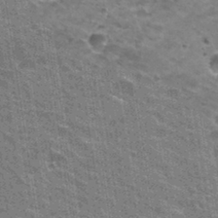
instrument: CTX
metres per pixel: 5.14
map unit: Hto
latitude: 31.1970
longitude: -43.1781
